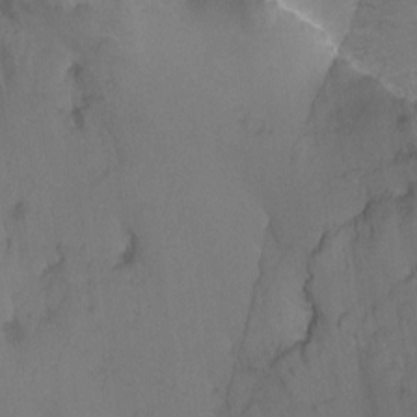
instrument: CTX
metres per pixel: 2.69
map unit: Ht
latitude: -8.8786
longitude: -36.8380
